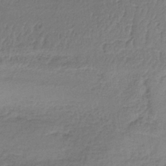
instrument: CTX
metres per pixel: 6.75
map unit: lHb
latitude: -37.2942
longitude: 61.4077
